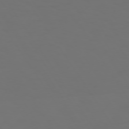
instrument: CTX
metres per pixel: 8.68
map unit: Hpe
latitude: 73.5372
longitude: -127.1970
